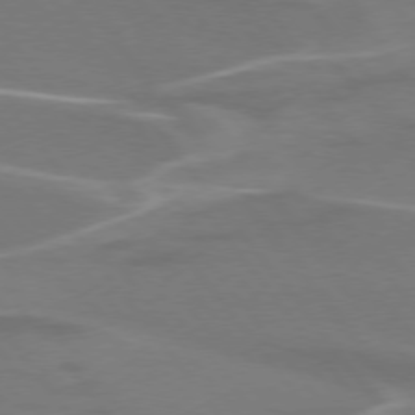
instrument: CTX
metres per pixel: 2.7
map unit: lApd
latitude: 75.0458
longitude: -62.8002
